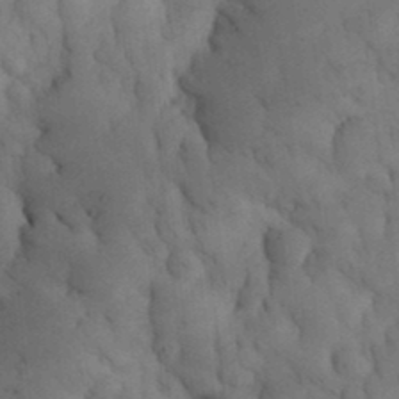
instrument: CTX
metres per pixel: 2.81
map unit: eHh
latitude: 31.9717
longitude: -66.8002
